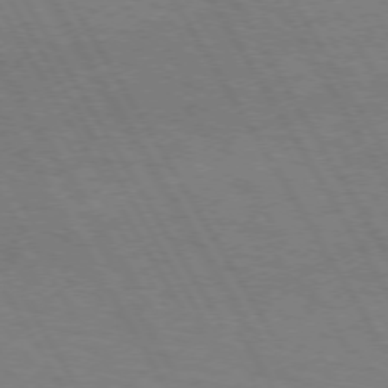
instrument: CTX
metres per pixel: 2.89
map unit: lApd
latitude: 72.5735
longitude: -57.0080
